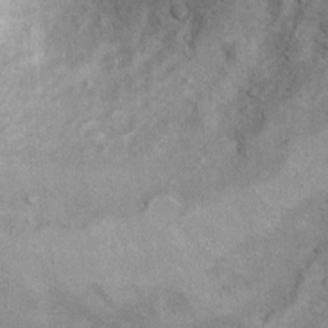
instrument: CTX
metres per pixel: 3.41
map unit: Ht
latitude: 9.4993
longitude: -36.9702
